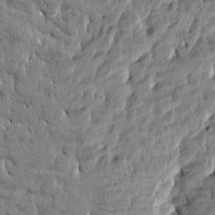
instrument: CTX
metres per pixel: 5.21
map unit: Htu
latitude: -4.3873
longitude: 177.0109
